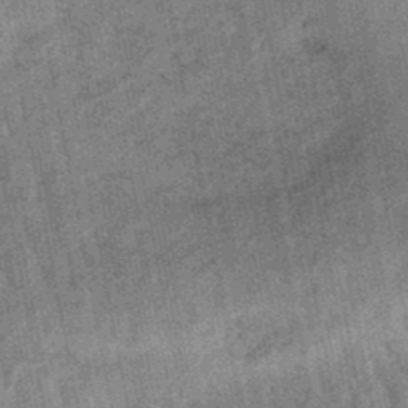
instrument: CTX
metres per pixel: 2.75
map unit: lHb
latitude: -47.6155
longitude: 77.7667
